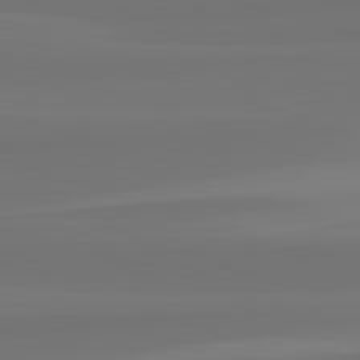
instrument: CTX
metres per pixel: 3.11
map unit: lApd
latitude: 82.6490
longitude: 158.8596
